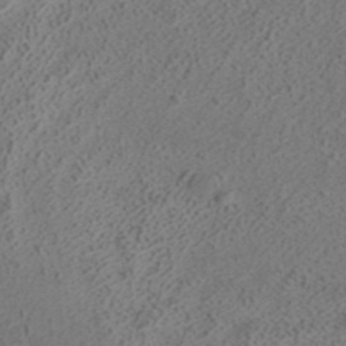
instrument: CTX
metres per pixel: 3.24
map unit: ANa
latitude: 37.6127
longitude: 16.3496
